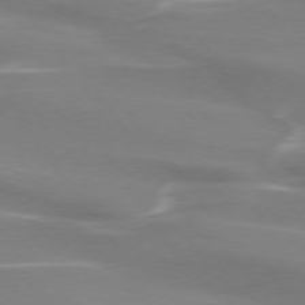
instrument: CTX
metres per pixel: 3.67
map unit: lApd
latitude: 73.8773
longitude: -61.8205
